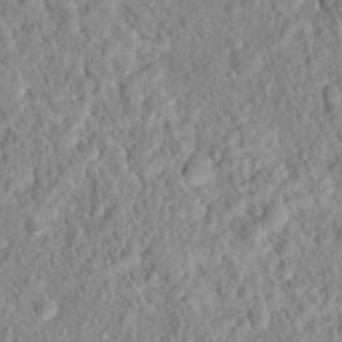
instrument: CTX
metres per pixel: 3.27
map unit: Hto
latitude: 16.4601
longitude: -41.3103
